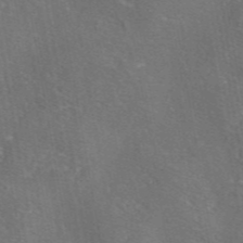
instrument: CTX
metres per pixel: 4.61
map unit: eAb
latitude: 46.1200
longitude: 106.9920
